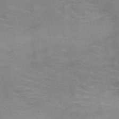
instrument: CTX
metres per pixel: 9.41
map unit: HNb
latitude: -46.6140
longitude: -46.6491
